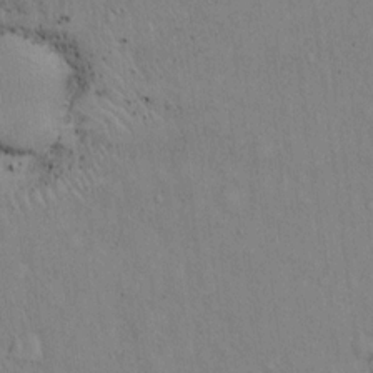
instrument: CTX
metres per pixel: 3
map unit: Hto
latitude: 14.5168
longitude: -60.8569
